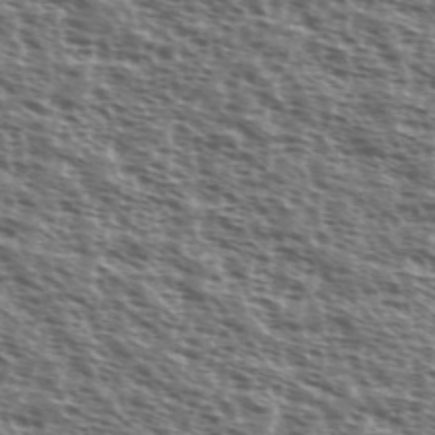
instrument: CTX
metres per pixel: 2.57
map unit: Ave
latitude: 38.4034
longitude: -111.8772
